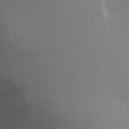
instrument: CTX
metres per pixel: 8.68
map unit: Aa
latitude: 19.1592
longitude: -142.4601
